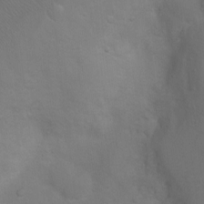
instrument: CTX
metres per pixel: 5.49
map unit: Ht
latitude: 2.0822
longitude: -36.0633
